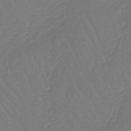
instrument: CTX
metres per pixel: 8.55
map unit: lHb
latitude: -42.5951
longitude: 67.6344
